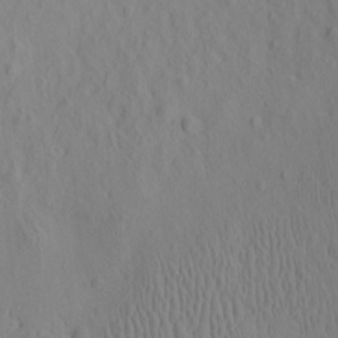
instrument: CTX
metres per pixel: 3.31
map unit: eHh
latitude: -2.1038
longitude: 18.9731
